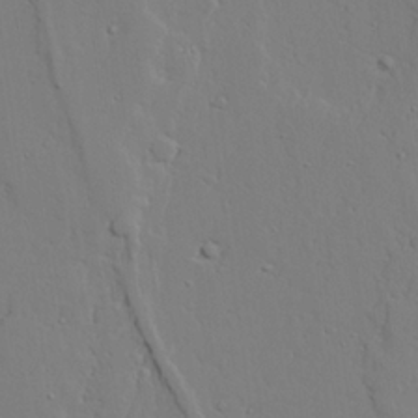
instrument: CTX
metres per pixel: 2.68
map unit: lAvf
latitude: 24.9891
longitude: -109.7638
